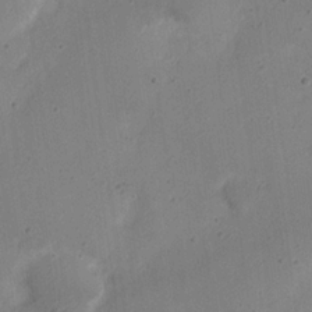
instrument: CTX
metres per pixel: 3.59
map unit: Nhu
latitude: 21.5749
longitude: -71.0836
